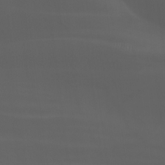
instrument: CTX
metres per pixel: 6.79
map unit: Nhu
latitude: -8.6140
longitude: -78.9892
